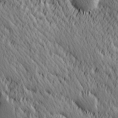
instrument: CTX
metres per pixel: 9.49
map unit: Hve
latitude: 25.8583
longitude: 145.6344
